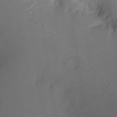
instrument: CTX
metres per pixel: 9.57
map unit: HNhu
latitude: 8.1011
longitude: 8.5763
